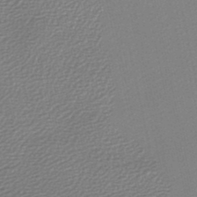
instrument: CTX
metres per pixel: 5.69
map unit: lHb
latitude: -46.9730
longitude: 60.6330
